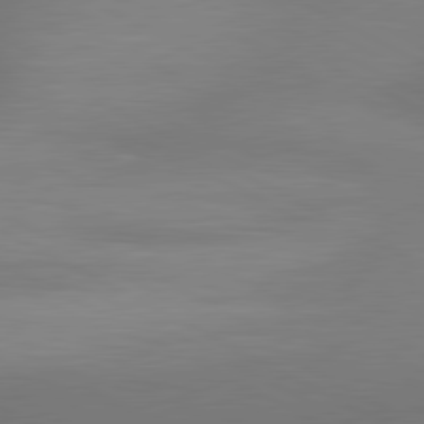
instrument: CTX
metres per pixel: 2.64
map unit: lApd
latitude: 80.8380
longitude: 127.3509
